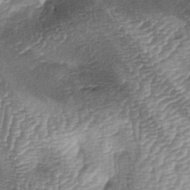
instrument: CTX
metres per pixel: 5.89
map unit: lAa
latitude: -4.7274
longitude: -128.4034
